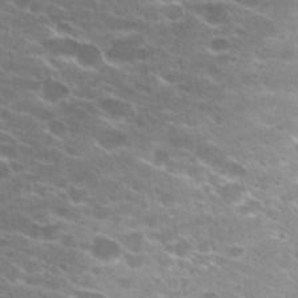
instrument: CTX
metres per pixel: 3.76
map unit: Hto
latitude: 29.2915
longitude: -42.8191
